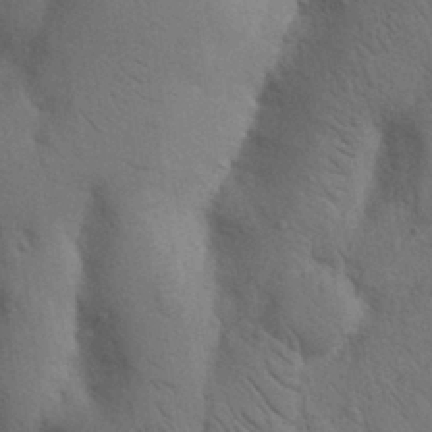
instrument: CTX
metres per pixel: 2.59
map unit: Nhu
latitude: 19.0647
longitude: -75.9906
